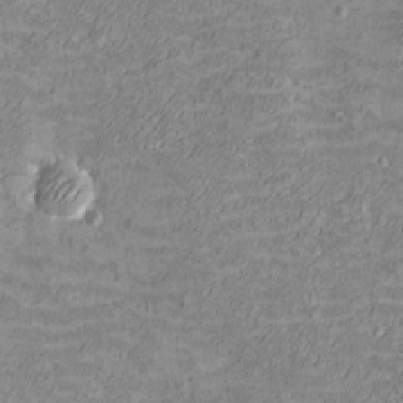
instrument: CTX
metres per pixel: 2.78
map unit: eHh
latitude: -3.3131
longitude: -74.9514
